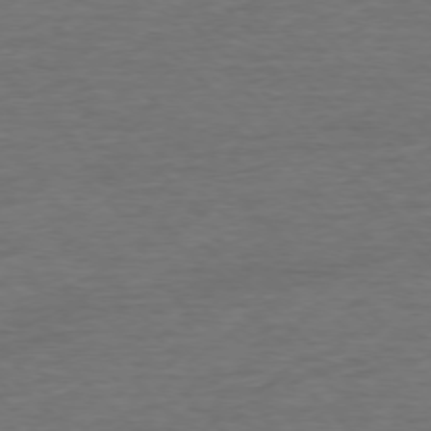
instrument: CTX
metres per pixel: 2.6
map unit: Ap
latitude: -76.7652
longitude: -94.2145
